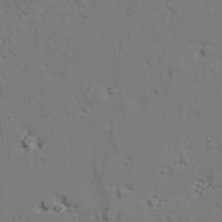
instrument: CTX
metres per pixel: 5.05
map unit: lAvf
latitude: 26.8002
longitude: -110.1956
